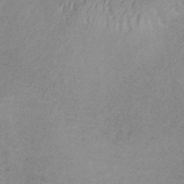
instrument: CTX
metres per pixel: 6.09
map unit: HNb
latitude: -33.0109
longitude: 58.3684
